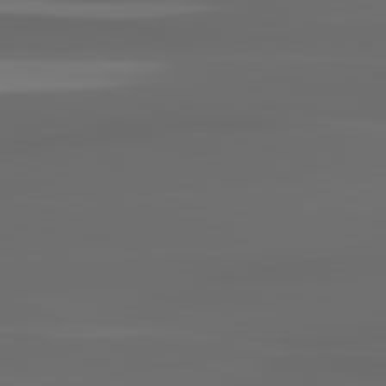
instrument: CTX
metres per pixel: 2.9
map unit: lApd
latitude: 82.7435
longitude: -135.7638
